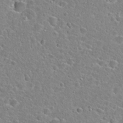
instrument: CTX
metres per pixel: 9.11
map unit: Hto
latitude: 24.3089
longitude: -46.2901
